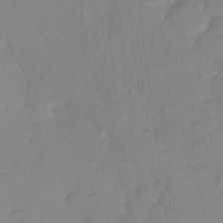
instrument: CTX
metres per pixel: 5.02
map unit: eHh
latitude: 6.4790
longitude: -65.4048
